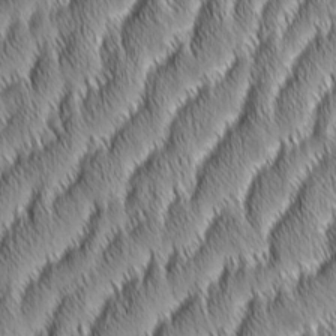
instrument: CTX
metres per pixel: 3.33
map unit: Aa
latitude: 7.3293
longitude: -130.9136
